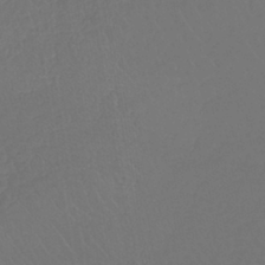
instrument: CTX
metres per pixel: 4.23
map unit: lHb
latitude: -42.6518
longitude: 67.2754
